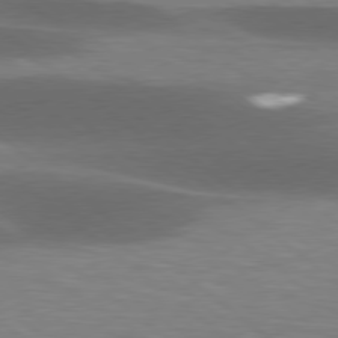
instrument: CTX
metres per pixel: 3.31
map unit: lApd
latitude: 78.8758
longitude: -48.0255
